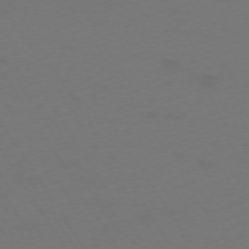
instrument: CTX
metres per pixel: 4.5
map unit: Ap
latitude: -75.2754
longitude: -68.3278
